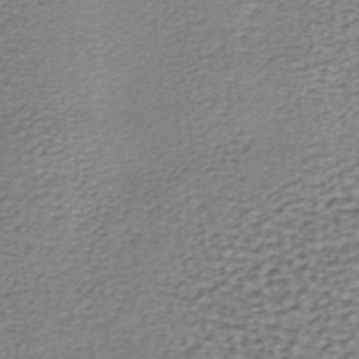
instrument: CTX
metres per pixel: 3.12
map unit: lHb
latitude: -37.0297
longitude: 60.5196
